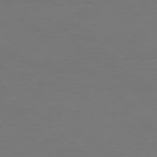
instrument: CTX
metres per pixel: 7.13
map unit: Ap
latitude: -76.3306
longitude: -79.1214
